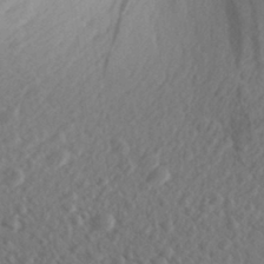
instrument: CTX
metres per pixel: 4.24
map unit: Aa
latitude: 27.6883
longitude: -143.6883
